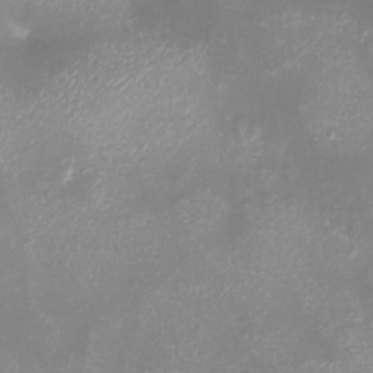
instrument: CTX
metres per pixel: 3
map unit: eHh
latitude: -6.8030
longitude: -78.4790
